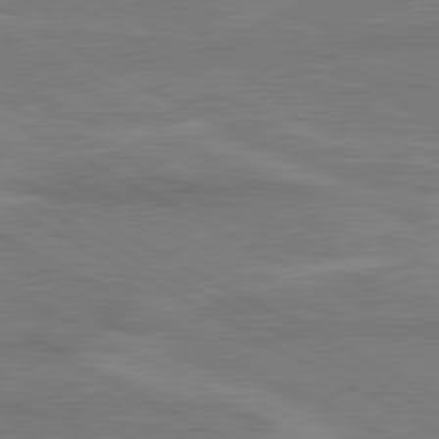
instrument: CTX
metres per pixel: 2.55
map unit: lApd
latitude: 80.3467
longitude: 128.1039
